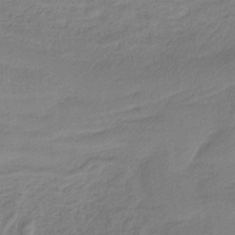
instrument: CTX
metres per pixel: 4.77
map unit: HNb
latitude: -34.4629
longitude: 59.3887
